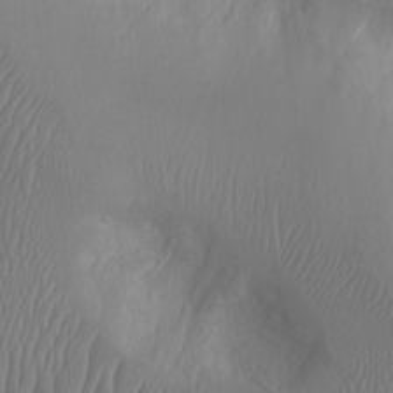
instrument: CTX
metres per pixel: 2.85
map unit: Ht
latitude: -4.1983
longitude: -16.0444
